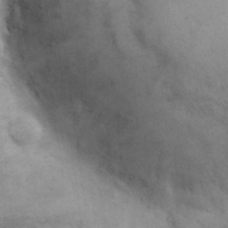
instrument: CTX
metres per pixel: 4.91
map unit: eHh
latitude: 22.3467
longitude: -59.5938
